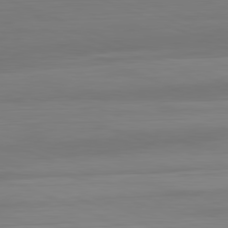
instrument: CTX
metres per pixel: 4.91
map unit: Hpe
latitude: -82.0850
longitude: 20.5951
